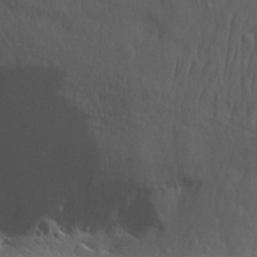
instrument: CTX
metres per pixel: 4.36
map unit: Aa
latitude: 29.1025
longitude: -139.5938
